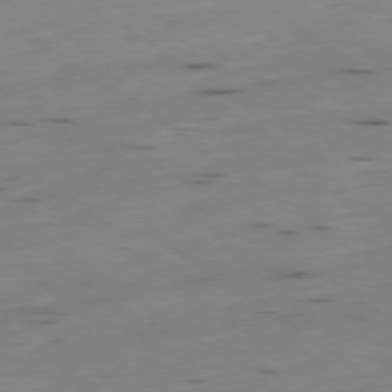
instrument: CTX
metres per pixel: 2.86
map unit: Ap
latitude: -79.5021
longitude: -73.0270
